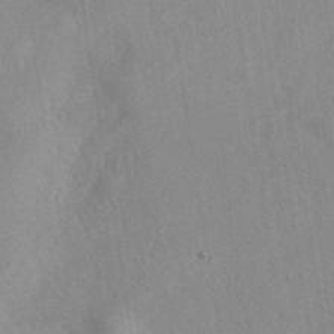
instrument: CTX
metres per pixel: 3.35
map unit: eAb
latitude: 40.2900
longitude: 108.8975
